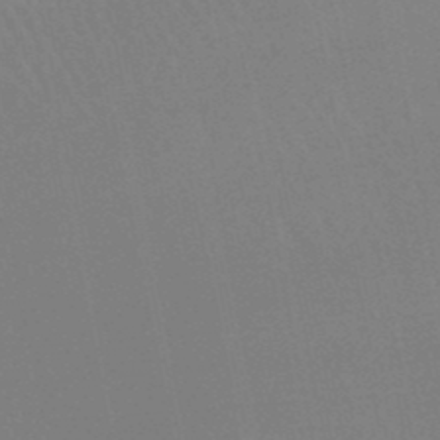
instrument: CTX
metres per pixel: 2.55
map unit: lHb
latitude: -48.7652
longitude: 71.2376
